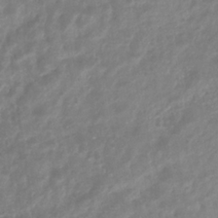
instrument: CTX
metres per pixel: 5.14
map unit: eHb
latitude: -32.7652
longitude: 75.8234
